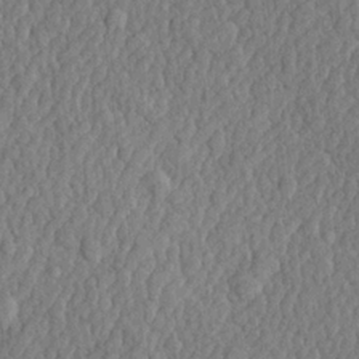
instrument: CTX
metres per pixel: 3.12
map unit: lHvf
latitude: 22.4790
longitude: 142.8974
